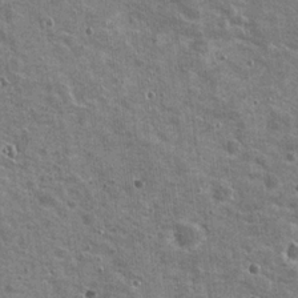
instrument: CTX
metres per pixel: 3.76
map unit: Nhu
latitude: 19.5938
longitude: -30.3845
